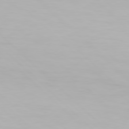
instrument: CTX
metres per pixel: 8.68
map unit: Hpe
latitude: 77.1592
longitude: -162.8947
